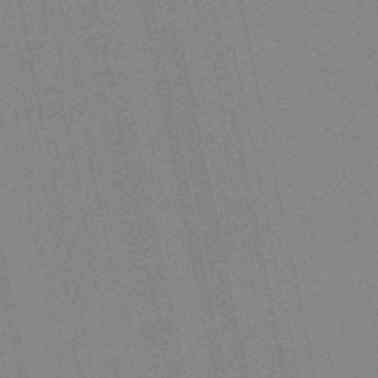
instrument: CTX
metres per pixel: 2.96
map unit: eHb
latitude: -50.9164
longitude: 72.1039
